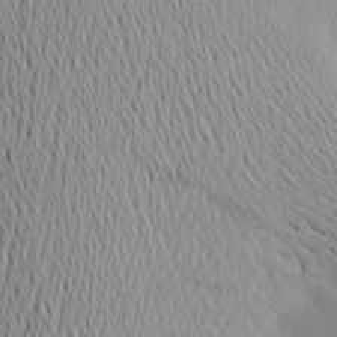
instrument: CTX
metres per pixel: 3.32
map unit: Aa
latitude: 20.6869
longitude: -145.3104
